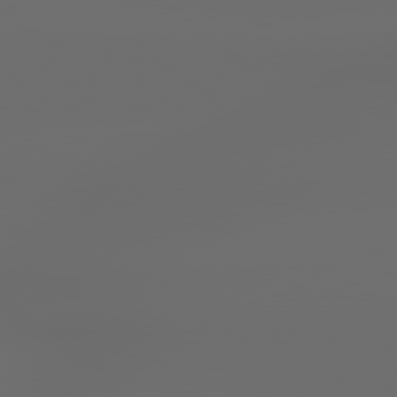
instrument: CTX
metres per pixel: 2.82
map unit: lApd
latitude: 79.2159
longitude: -138.8191
